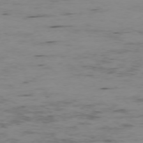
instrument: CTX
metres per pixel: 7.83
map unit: Ap
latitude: -75.1809
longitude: -78.7813
